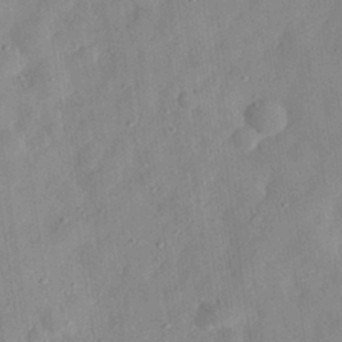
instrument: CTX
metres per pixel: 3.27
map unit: eHh
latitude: 29.1781
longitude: -74.5924
